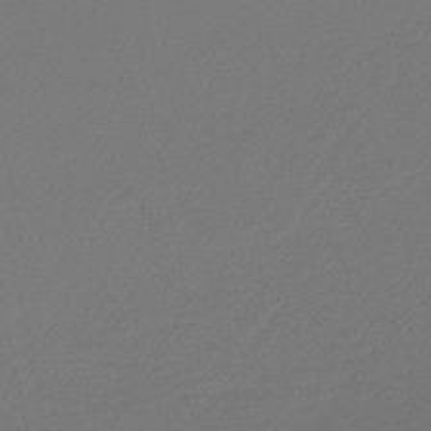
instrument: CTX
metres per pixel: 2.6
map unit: lHb
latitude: -47.4832
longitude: 59.8044
